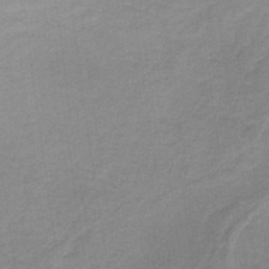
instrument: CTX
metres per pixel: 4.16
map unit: HNb
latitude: -33.0298
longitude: 62.3117
